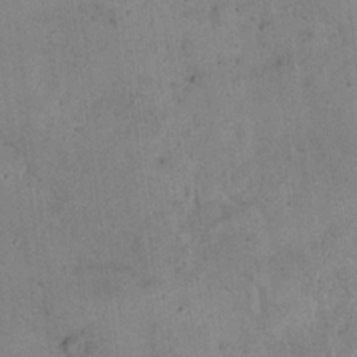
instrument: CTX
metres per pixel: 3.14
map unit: eHh
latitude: 21.4994
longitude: -61.0269
